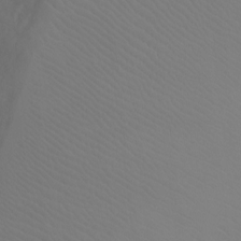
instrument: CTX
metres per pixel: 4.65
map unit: Ht
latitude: -5.1053
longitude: -27.9528
